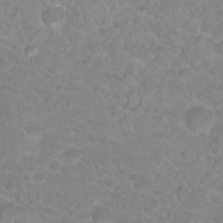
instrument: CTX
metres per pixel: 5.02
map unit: Hto
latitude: 18.5923
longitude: -37.7261
